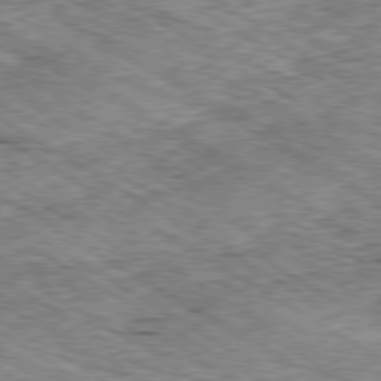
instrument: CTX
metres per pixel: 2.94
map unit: Ap
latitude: -80.2929
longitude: -49.4993
